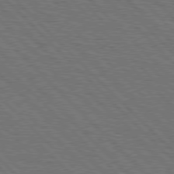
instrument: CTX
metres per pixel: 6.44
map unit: Hpe
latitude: 77.5938
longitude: -126.6869
